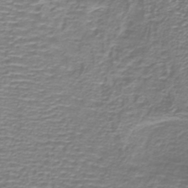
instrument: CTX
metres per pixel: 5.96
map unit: lHb
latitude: -40.5385
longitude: 59.1620
